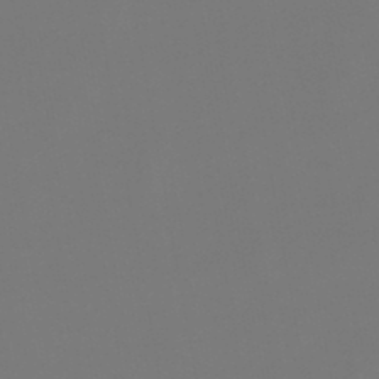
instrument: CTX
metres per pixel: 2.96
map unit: lHb
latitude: -47.1809
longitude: 71.1809
